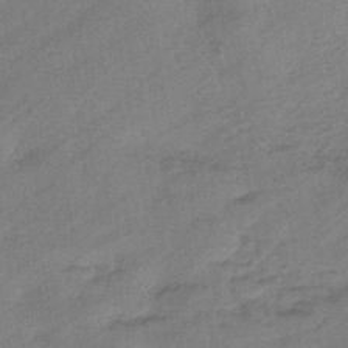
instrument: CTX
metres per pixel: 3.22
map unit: eHb
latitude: -44.6707
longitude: 85.1809
